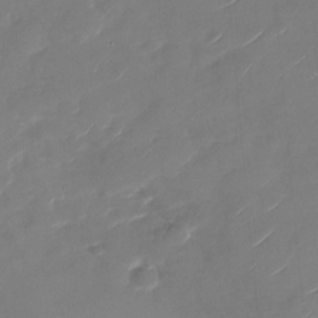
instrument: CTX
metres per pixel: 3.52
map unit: Nhu
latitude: -27.8611
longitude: -73.9151
